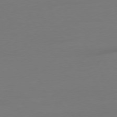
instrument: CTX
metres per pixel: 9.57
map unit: Ap
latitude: -79.2942
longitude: -65.2915
